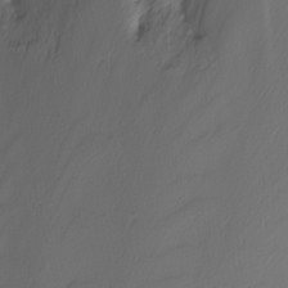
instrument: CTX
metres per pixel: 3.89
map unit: Nhu
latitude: -4.5384
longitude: -92.0633
